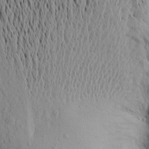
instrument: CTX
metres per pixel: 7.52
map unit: Aa
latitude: 19.1214
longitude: -148.4601
